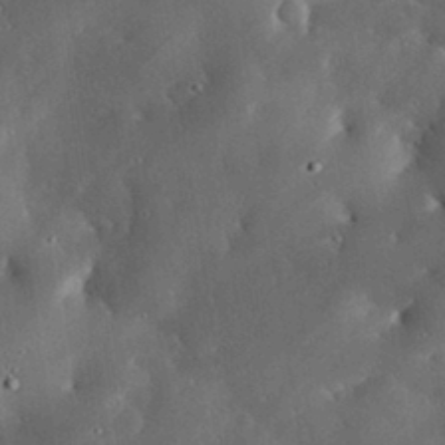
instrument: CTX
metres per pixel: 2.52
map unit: eHh
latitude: 30.4034
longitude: -81.6883
